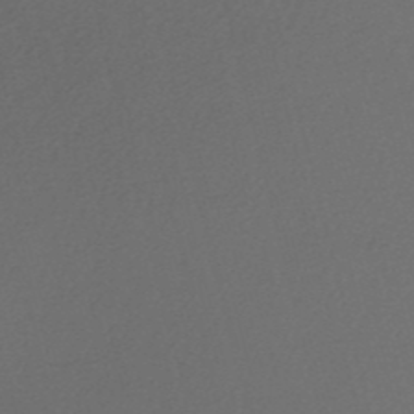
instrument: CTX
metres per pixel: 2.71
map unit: eHh
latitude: -52.9730
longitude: -24.8757
